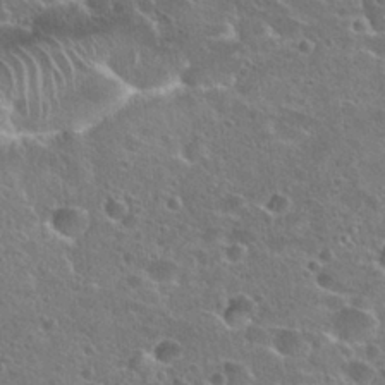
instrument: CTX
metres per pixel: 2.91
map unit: Hto
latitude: 26.1578
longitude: -45.6883
